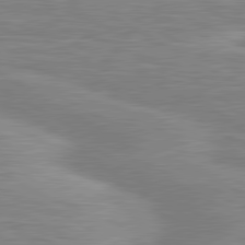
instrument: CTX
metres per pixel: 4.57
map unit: lApd
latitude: 80.8191
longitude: 173.9745
